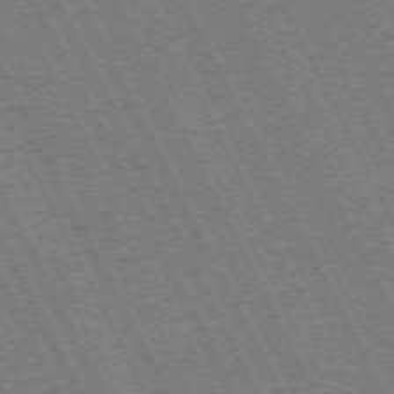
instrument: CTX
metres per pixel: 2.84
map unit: Hpe
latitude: -71.6533
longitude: 10.4440
